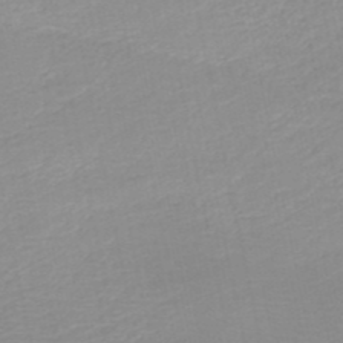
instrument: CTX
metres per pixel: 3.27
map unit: HNb
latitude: -49.8423
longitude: -47.8584
